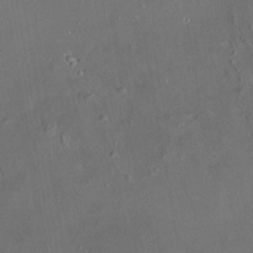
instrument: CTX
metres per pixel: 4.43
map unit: HNhu
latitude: 5.3104
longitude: 14.3684
